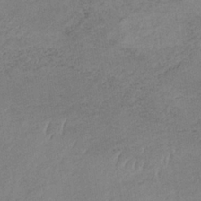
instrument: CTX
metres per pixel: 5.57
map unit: HNb
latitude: -32.8030
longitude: 63.2754
